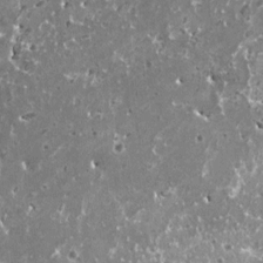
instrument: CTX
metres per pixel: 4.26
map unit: HNhu
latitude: 1.0080
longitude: 6.4251
